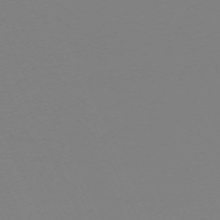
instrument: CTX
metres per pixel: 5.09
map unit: Hpe
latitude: -70.2551
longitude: 16.2362
